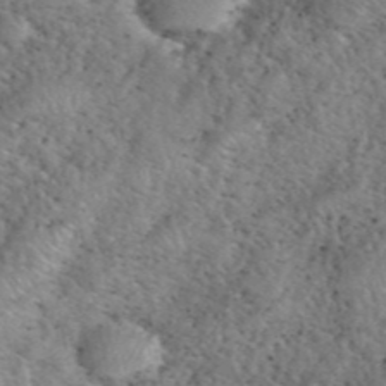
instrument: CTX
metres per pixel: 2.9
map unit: eHh
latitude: 40.5923
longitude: -57.1781
